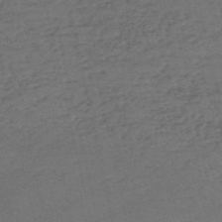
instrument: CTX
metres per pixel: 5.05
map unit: eHh
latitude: -54.8975
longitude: -89.5749
